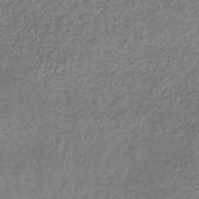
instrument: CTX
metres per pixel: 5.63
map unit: lHb
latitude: -41.1620
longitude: 69.4454
